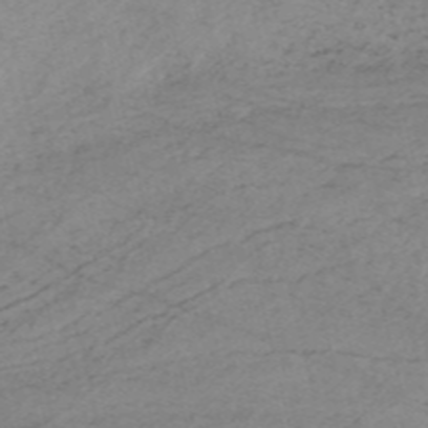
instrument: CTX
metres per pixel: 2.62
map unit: HNb
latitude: -55.4455
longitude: -45.3292
